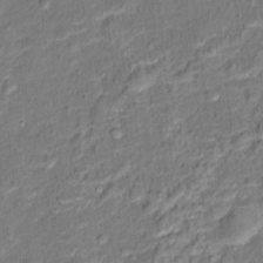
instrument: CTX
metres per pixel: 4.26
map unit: Hto
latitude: 14.9703
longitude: -39.3482
